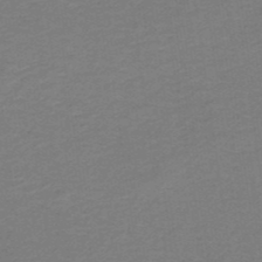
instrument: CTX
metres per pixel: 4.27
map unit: HNb
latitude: -43.4076
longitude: 52.4629
